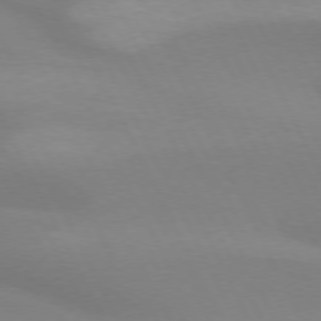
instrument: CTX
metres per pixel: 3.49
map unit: lApd
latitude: 73.4427
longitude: -48.6490
